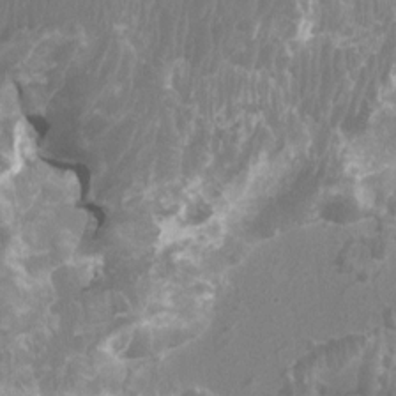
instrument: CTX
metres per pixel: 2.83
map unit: Ht
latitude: -1.7478
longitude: -18.0255
